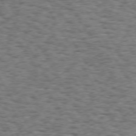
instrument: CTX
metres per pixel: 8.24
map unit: Hpe
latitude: 72.8380
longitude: -129.8016
